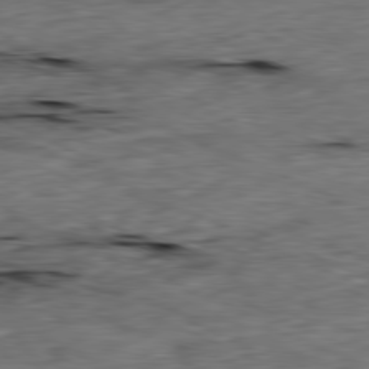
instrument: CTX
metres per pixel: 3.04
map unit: Ap
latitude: -81.1242
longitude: -97.1781
